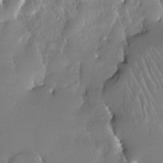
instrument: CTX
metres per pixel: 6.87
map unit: Nhe
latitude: -27.7855
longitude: -110.7435
